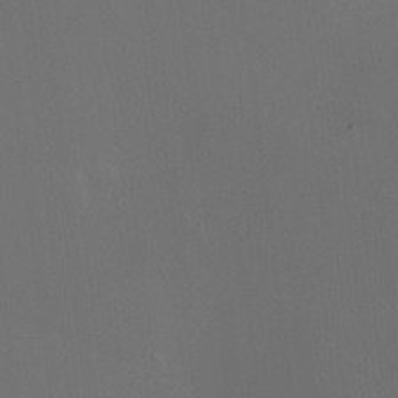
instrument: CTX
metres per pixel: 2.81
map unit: HNhu
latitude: -2.5006
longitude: -6.2522
